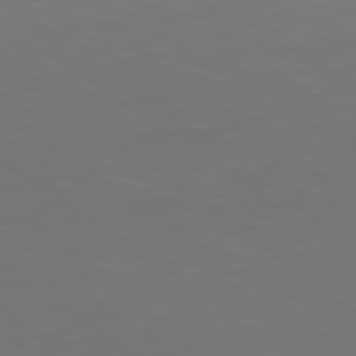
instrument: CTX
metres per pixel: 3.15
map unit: lApd
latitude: 79.1592
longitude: -173.4993
